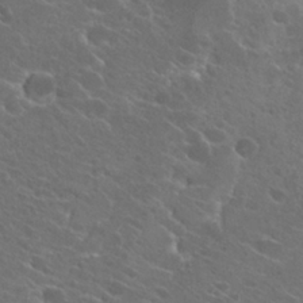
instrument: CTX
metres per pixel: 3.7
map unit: Hto
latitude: 24.8757
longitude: -39.5938
